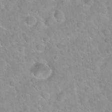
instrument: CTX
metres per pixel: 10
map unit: Hto
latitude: 21.3482
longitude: -52.6491
